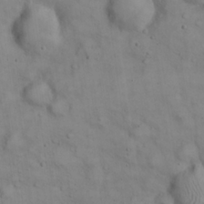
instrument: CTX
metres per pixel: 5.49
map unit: eHh
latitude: 22.8947
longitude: -61.0836
